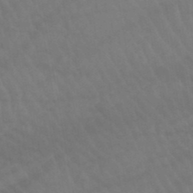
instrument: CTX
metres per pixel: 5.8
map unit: lHb
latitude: -45.7289
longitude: 77.0297
